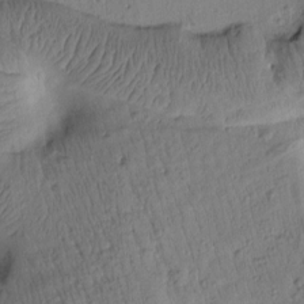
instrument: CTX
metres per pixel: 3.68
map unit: Htu
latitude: 2.3845
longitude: 178.5951
